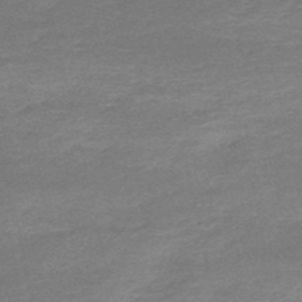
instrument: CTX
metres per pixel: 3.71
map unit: HNb
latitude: -51.5966
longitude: -41.2914
